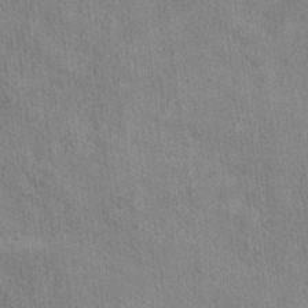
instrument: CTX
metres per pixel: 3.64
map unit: Hto
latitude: 14.3846
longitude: -37.8961
